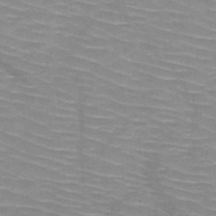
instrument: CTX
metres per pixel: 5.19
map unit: HNb
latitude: -47.6533
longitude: -45.1781
